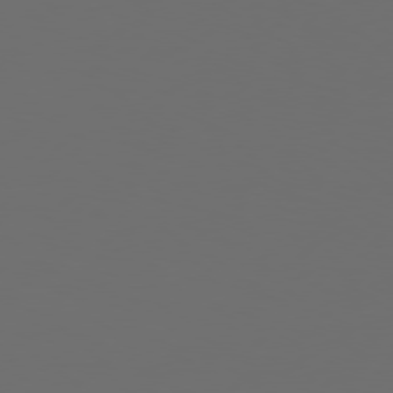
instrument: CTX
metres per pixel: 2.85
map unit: Hpe
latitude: 76.7813
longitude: -139.1781
